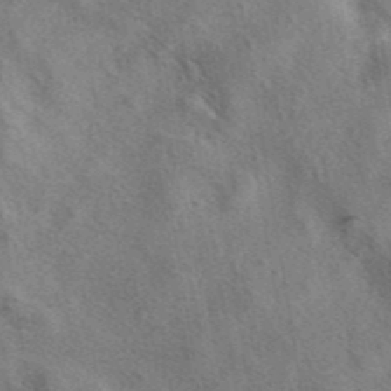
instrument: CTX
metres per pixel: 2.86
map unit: eAb
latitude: 41.1970
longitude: 107.6722
